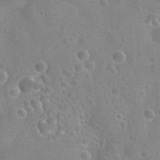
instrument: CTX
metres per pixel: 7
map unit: Nhu
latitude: 24.5734
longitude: -52.2334
